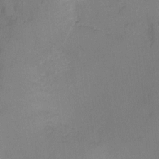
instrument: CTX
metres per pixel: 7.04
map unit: Ht
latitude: -9.8233
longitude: -23.9150
